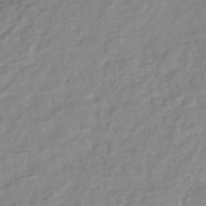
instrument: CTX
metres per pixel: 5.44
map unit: lHb
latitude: -41.6155
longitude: 75.3321
